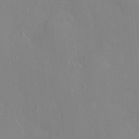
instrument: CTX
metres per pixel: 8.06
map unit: HNhu
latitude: 7.8205
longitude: 11.6722
